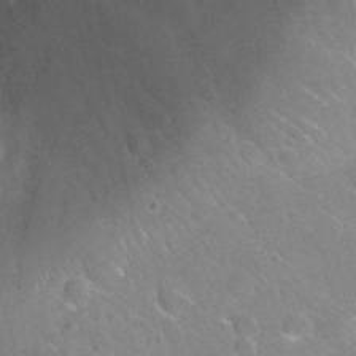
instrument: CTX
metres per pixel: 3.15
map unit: Nhu
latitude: 27.0836
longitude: -56.3845
